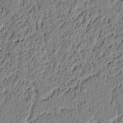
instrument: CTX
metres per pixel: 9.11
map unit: lAvf
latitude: 6.0255
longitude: 164.2551
